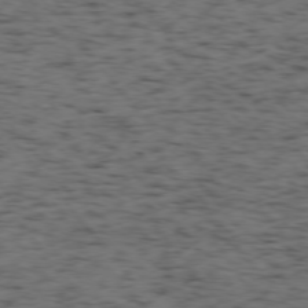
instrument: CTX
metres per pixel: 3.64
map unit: Ap
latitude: -76.0472
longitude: -61.7071
